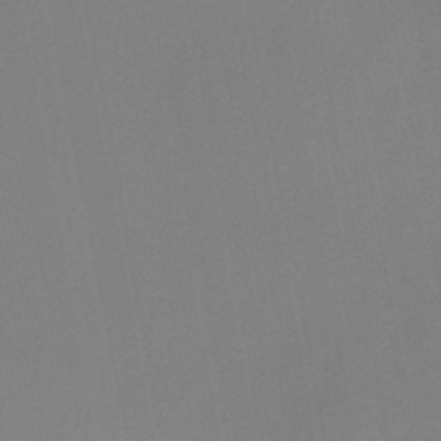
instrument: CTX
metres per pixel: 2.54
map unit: HNb
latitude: -46.2550
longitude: -42.4790
